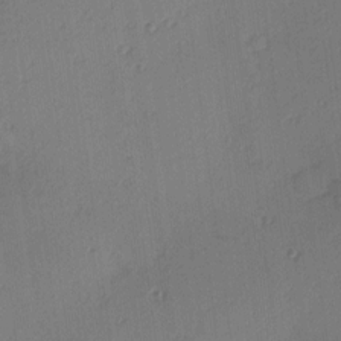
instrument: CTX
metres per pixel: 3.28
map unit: Hve
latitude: 13.9150
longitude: -90.7624
